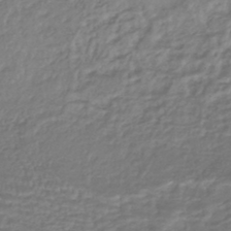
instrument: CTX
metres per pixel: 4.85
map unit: HNhu
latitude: -45.8800
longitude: 96.6519
